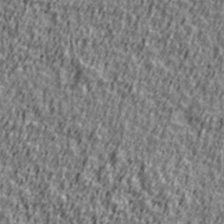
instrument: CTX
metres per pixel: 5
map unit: Ave
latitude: 41.1970
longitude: -112.4412
